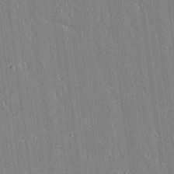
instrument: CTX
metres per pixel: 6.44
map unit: lAvf
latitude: 14.7625
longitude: -128.7246
